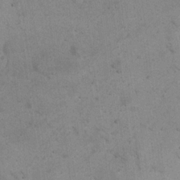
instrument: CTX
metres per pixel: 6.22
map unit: eHh
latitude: 21.4238
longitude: -60.9513
